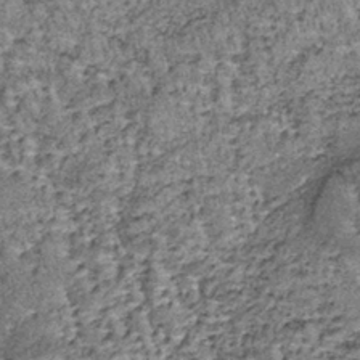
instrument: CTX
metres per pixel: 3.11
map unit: lHb
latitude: -38.2172
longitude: 65.1809
